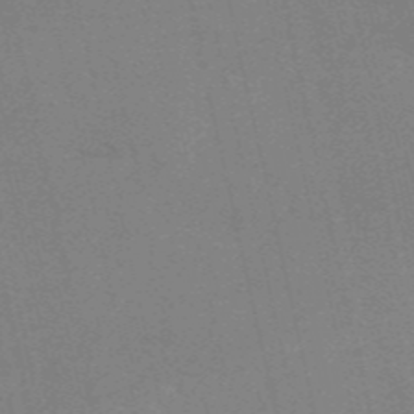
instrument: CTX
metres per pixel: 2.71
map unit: HNb
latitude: -54.3684
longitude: -41.5749
